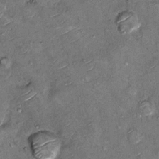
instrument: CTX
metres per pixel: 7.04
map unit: Hto
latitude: 10.9892
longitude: -36.6112
